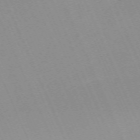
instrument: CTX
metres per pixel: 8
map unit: Nhu
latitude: -67.7478
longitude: 39.1809
